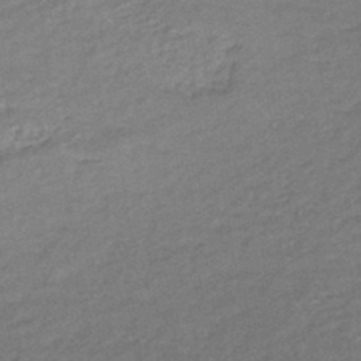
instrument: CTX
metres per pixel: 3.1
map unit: HNhu
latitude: -45.5399
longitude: 90.9731
